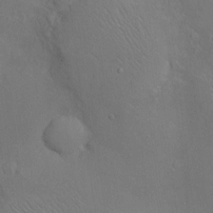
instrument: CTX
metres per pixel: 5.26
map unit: Htu
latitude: -6.4818
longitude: 160.5007
